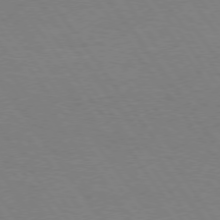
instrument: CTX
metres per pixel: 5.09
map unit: Hpe
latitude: 74.5168
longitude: -141.1214
